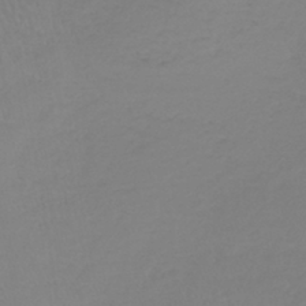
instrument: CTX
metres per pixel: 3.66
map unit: lHb
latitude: -40.5763
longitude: 67.1242
